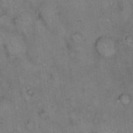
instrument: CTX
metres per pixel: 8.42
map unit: eHh
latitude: 14.9325
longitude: -64.1767
